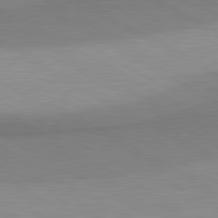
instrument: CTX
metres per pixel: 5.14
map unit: lApd
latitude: 80.8947
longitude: 158.9730
